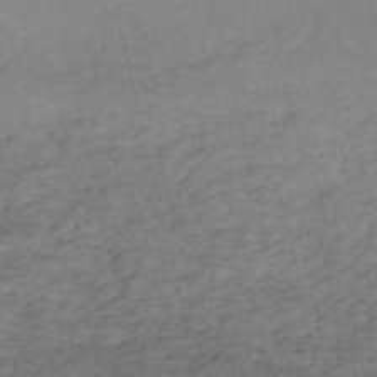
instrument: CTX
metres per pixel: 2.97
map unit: HNhu
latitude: -48.8597
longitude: 99.7289
